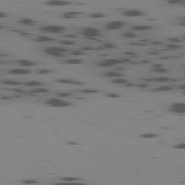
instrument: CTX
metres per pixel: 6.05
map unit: Ap
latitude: -79.0864
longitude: -62.7813
